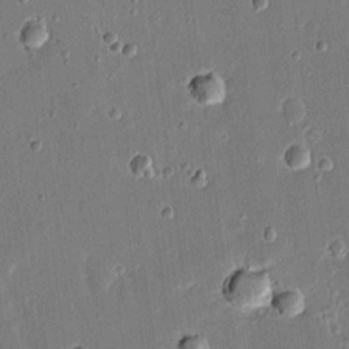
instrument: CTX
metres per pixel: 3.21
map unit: eHh
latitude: 15.8206
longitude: -70.6868
